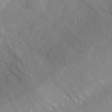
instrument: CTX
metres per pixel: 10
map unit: ANa
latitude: 40.6490
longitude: 28.4440
